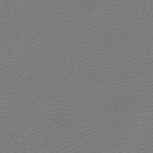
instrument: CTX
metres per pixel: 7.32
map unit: lHb
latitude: -46.8408
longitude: 63.8233
